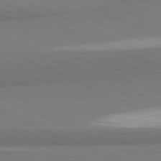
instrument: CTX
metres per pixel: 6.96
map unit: lApd
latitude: 81.5938
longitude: 161.2376
